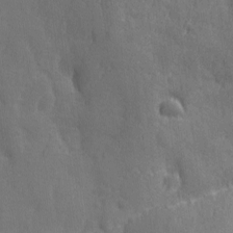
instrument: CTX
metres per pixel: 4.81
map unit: Ave
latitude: -7.9745
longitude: -120.6302
